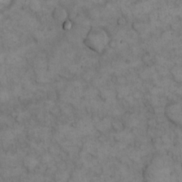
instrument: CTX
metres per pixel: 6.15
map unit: eHh
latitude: 13.9528
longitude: -64.5924
